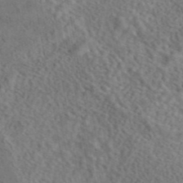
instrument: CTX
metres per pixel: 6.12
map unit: eAb
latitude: 43.3104
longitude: 109.0675
